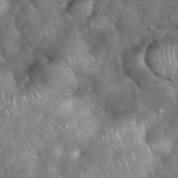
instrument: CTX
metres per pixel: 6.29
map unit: eHh
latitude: 39.0836
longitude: -57.0080
